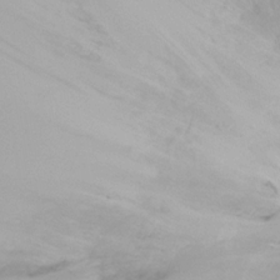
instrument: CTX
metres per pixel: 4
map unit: Ht
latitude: -8.1039
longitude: -29.9717
